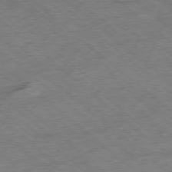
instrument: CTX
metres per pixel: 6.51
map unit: Ap
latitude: -78.5007
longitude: -50.4412
